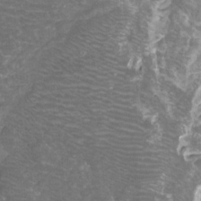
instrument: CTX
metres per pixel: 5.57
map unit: Htu
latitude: -7.2187
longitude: -48.7813
